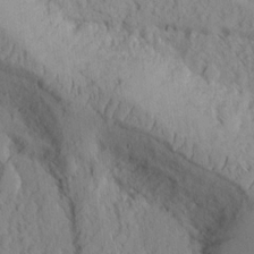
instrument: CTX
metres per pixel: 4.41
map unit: Ht
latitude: 8.0444
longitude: -75.6883
